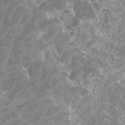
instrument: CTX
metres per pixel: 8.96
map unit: Htu
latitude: 3.2159
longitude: -20.4790
